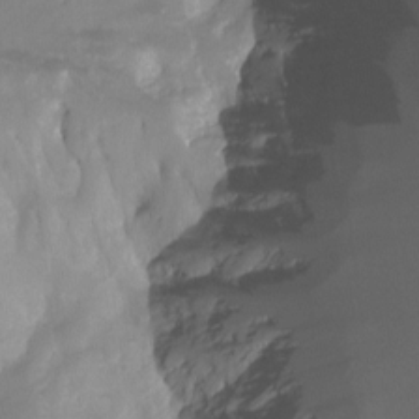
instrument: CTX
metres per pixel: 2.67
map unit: Hto
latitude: -7.3698
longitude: -50.0633
